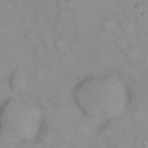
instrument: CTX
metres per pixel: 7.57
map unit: eHh
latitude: 22.7813
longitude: -61.5182
